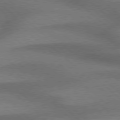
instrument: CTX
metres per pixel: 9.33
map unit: Hpe
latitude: 77.7449
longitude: -157.3292
